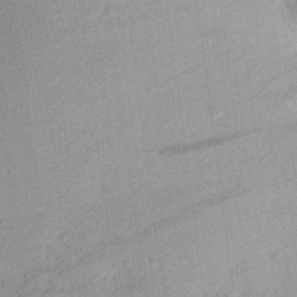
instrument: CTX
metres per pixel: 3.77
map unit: Aa
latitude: 19.2537
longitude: -144.4223
